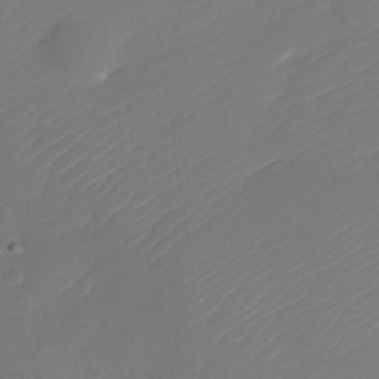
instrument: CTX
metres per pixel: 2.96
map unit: Nhu
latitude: -30.4062
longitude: -71.9528
